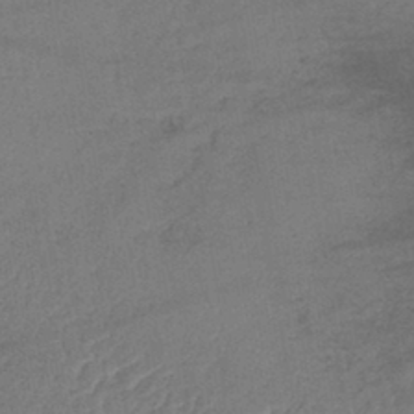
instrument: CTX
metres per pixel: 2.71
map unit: lHb
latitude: -41.1809
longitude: 68.9730
